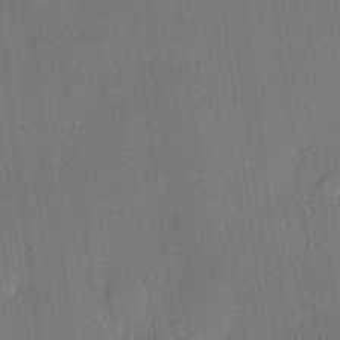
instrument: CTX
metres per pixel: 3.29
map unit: lHvf
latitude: 20.9703
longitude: 144.2928
